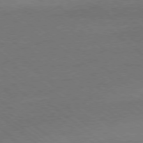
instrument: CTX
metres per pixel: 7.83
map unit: Ap
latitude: -79.0675
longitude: -54.7624
